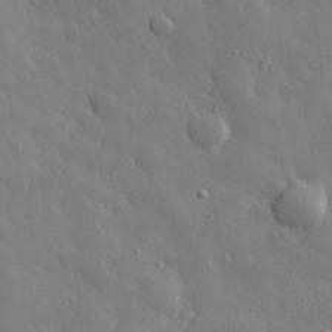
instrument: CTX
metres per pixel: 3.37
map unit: eHh
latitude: 30.5168
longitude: -78.9136
